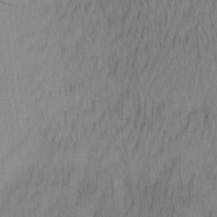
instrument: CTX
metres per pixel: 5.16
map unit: Ave
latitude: 12.1200
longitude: -107.1970
